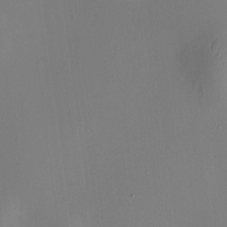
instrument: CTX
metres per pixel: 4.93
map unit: HNhu
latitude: 8.2712
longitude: 12.8219
